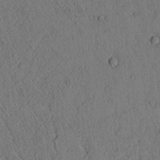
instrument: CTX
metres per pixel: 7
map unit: lAvf
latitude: 4.3467
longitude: 159.2564
